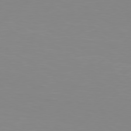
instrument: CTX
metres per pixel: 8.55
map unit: Hpe
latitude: 78.2334
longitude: -127.0081
